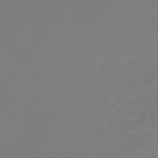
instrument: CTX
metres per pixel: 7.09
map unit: eHb
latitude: -46.8030
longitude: 85.9178
